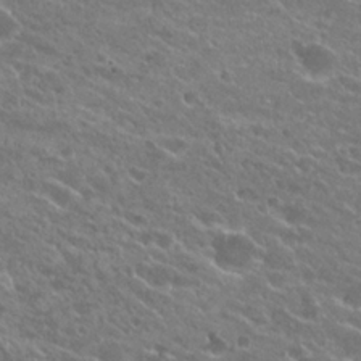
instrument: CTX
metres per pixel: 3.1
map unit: Hto
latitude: 23.6127
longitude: -38.0633
